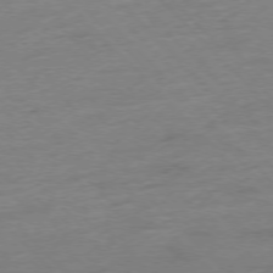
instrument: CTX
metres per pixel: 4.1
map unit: Hpe
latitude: -76.7085
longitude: -13.6694
